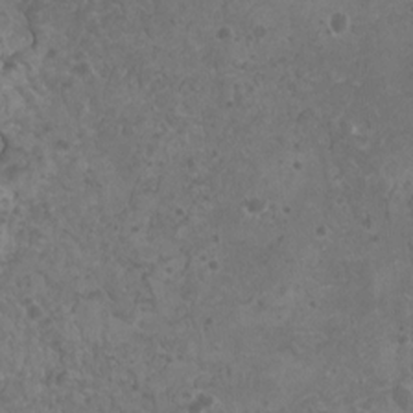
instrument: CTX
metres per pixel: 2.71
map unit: HNhu
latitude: -1.1054
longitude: 2.1605
